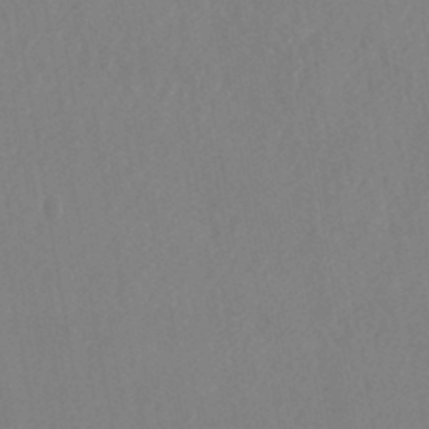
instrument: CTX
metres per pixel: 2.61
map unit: HNhu
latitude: -43.9745
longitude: 94.4818
